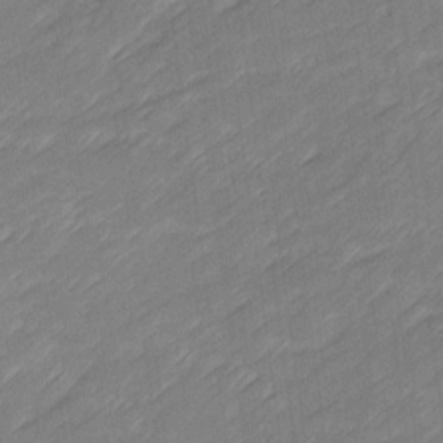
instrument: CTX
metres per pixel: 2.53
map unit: Ave
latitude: 16.6679
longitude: -136.0822
